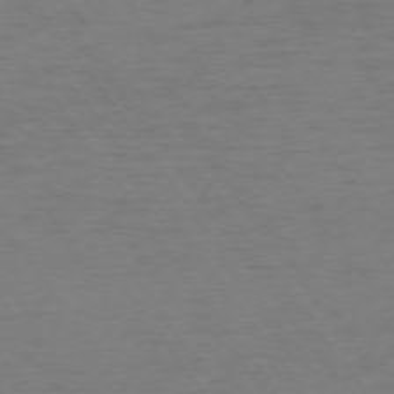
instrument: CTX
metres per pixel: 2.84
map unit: Ap
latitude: -74.4818
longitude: -79.4427
